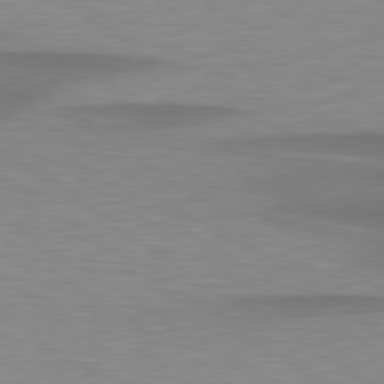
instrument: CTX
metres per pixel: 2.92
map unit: lApd
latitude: 79.3482
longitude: -95.2348
